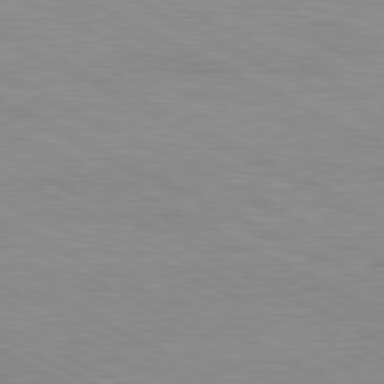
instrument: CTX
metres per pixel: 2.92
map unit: Ap
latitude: -82.1228
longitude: -72.7813
